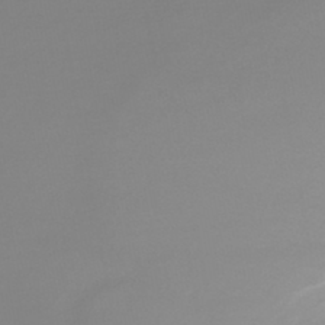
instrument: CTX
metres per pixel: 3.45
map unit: lHb
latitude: -44.5385
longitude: 62.3117
